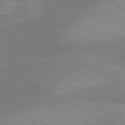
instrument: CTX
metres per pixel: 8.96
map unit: lApd
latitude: 80.8002
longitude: 124.3117
